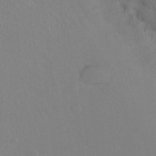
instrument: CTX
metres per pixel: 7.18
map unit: Ht
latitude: -7.7288
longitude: -37.3671
